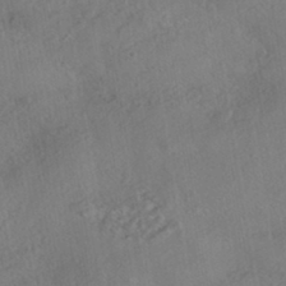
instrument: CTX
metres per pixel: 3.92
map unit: HNhu
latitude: -42.4440
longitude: 105.4643
